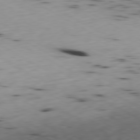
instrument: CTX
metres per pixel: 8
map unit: Ap
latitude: -80.4440
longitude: -70.8002
